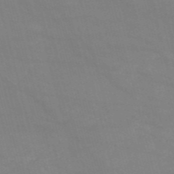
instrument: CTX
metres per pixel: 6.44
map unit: HNb
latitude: -53.2565
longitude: -37.3860
